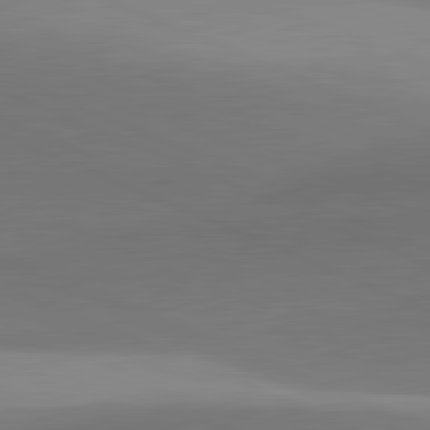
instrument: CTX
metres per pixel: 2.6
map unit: lApd
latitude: 81.7827
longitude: 143.0675
